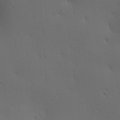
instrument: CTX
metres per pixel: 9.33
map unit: lAa
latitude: 11.9150
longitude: -107.7639
